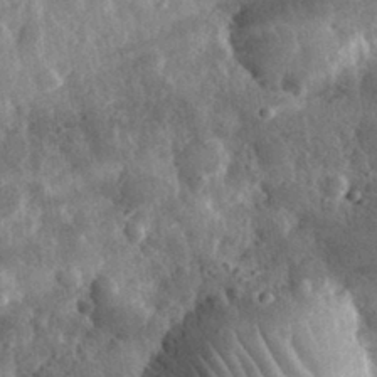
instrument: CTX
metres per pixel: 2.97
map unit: eHh
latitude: 32.6868
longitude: -79.2537
